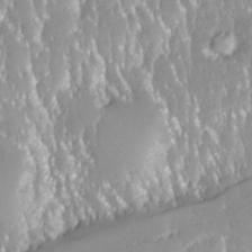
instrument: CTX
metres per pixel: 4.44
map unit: Nhe
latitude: -28.6141
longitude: -109.9717
